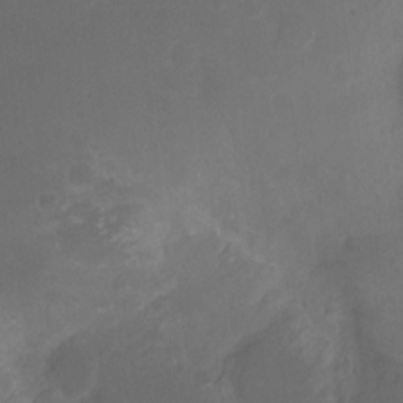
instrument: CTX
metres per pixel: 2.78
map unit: Nhu
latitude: -9.0675
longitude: -43.4049
